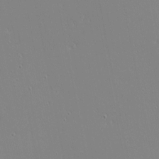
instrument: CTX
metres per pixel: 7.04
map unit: eHh
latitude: -3.3131
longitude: -81.0836
